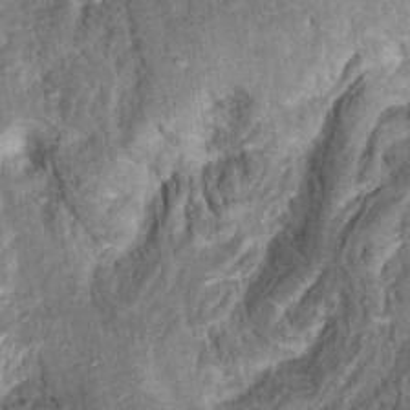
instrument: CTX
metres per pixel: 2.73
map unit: Hto
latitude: 15.5372
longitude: -34.7435
